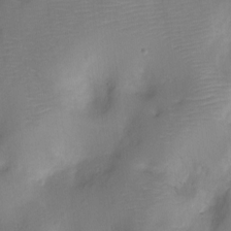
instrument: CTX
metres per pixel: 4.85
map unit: Ht
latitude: -10.8597
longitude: -24.4223
